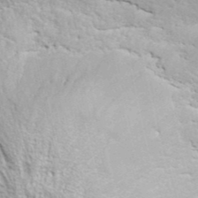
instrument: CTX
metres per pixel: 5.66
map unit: ANa
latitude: 41.2725
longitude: 29.4832
